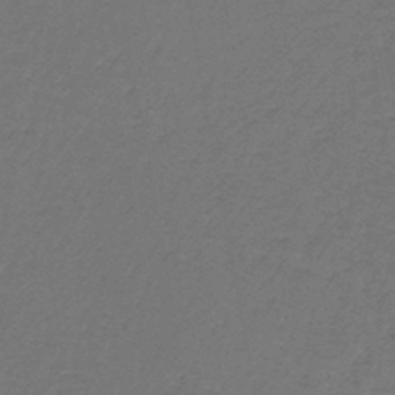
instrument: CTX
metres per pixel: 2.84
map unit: lHb
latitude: -43.2564
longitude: 62.4440
